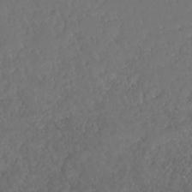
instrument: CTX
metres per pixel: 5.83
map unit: HNhu
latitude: -37.0486
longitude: 33.0298
